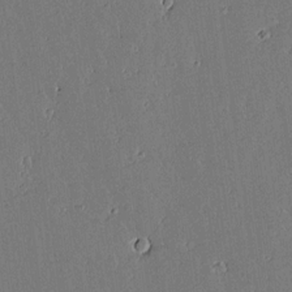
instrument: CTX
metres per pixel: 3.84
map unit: lAvf
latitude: 15.6316
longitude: -127.3860
